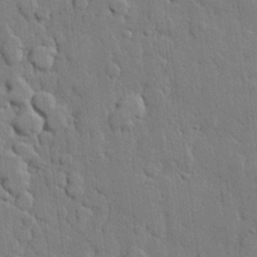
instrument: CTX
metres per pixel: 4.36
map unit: lHvf
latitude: 20.8002
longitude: 146.6896
